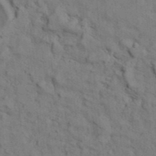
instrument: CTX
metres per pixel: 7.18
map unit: Aa
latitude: 32.9325
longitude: -135.5371
